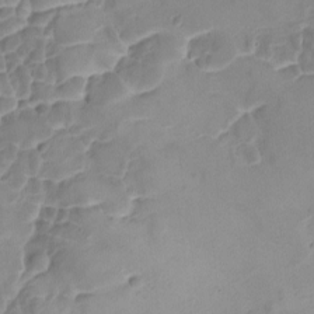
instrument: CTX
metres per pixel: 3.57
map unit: Ave
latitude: -8.5196
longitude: -122.3467
